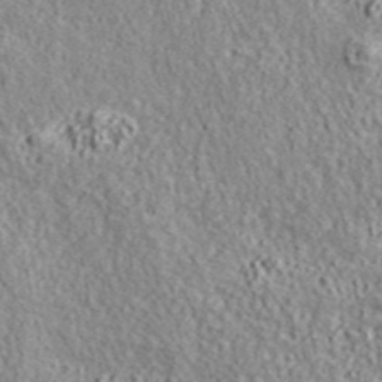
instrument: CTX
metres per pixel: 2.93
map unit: ANa
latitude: 44.3278
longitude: -85.7261
